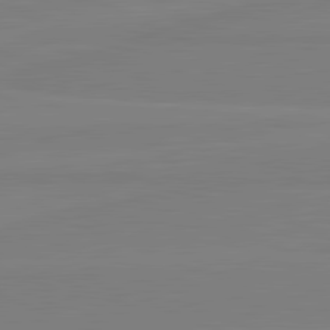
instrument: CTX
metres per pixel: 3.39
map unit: lApd
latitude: 81.9150
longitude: 165.3888
